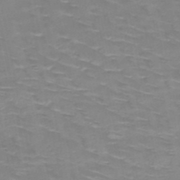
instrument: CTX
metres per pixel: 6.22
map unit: HNb
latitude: -49.3888
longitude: -47.1592
